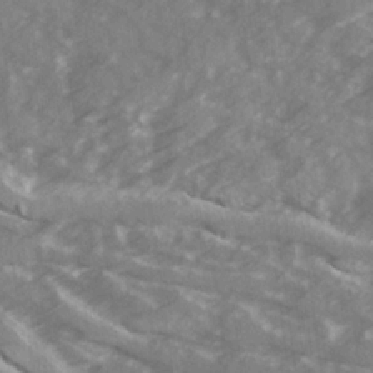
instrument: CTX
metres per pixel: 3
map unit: Ave
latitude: 19.6127
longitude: -130.9325
